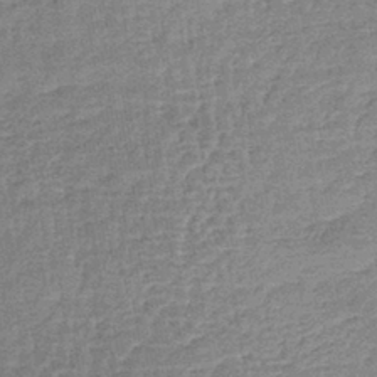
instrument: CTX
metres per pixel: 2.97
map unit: lHb
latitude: -41.3321
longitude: 67.0675
